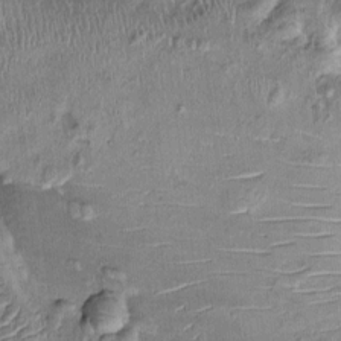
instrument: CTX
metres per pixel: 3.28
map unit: Ht
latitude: -1.3510
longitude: -14.3468
